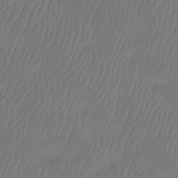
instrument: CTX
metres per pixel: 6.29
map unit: Htu
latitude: -14.2929
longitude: -47.0837
